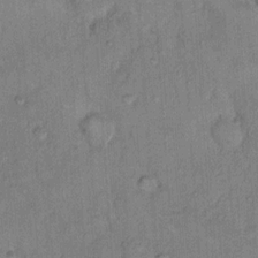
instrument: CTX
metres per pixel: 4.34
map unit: Hto
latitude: 10.1956
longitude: -61.6505
